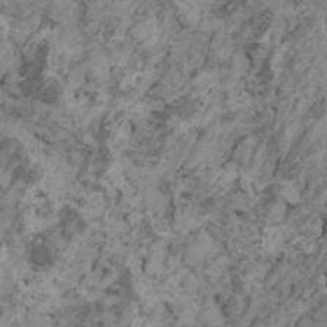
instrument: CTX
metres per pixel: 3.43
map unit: HNhu
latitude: 0.2900
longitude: 4.7463
